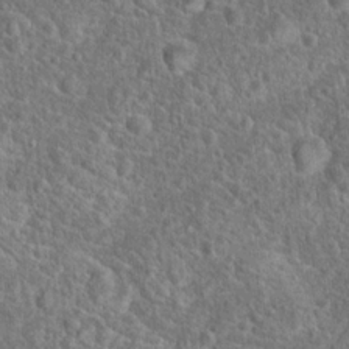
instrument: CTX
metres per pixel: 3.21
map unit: Hto
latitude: 18.9513
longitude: -43.0647
